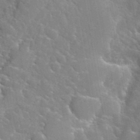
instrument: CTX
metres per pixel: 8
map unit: Hto
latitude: 35.2159
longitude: -48.9325
